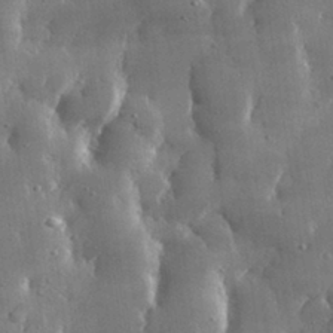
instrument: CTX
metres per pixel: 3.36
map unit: lHvf
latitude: 31.2159
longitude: -92.2711
